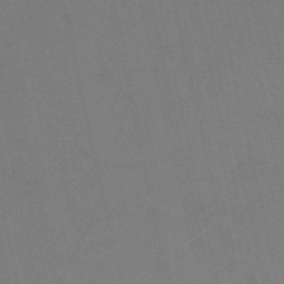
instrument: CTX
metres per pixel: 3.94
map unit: HNb
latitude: -53.6721
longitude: -47.8773
